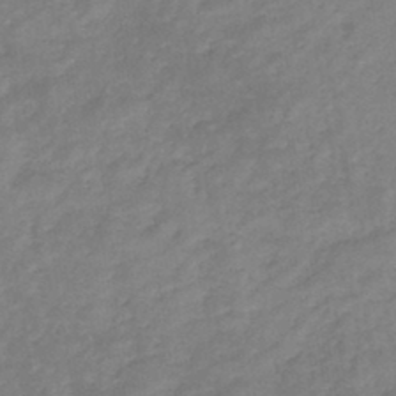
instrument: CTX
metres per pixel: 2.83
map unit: HNb
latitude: -43.8611
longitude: -39.5560
